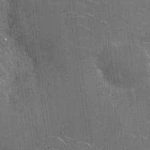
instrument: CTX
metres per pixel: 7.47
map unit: Nhu
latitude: -28.5763
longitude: -80.4790
